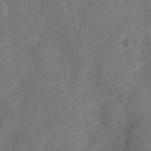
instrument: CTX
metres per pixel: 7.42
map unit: Nve
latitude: -18.9731
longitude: 108.9542
